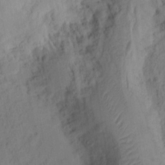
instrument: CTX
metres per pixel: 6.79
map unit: Ht
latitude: 9.9339
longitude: -74.8758
